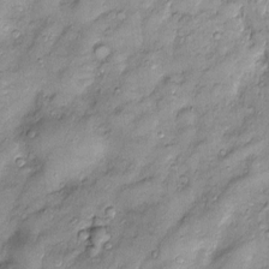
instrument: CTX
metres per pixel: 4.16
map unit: Htu
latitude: -5.5777
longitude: 158.9731
